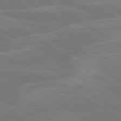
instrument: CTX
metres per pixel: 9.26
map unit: lApd
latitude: 79.7261
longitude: -125.7638
